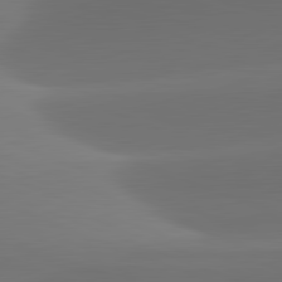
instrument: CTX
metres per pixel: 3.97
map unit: lApd
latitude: 82.0255
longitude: -161.7638
